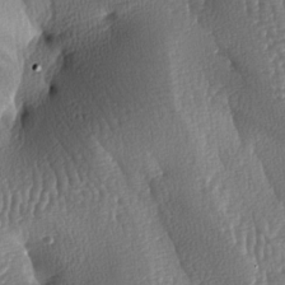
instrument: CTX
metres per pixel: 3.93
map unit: lAa
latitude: -7.7666
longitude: -128.9325
